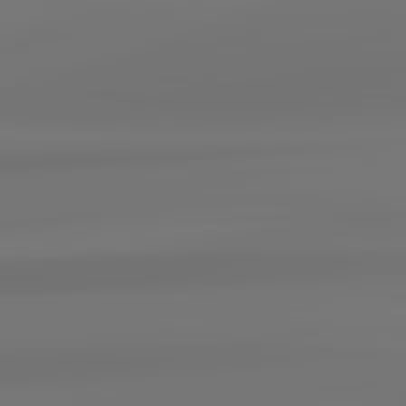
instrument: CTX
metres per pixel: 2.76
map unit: lApd
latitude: 82.7057
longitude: 171.1620
